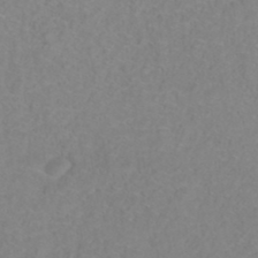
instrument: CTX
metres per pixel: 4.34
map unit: ANa
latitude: 39.6505
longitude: 23.5210
